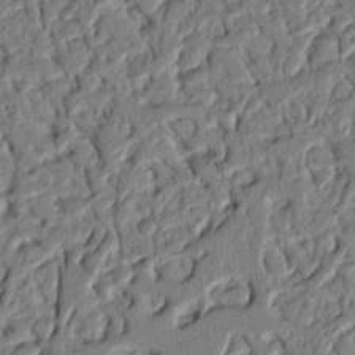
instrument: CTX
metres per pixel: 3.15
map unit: Nhu
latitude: 20.2712
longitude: -78.2712
